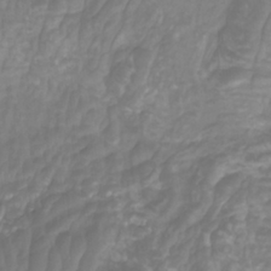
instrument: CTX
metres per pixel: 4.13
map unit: Htu
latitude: -9.9178
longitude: -75.4238
